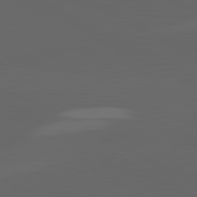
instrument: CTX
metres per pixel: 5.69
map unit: lApd
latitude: 82.0633
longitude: 130.7085
